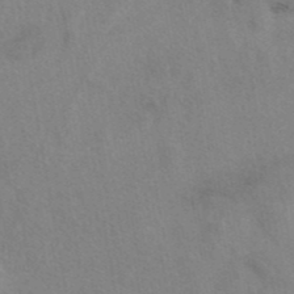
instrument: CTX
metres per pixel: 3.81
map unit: eAb
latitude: 41.0458
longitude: 108.1795
